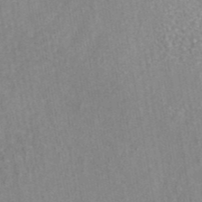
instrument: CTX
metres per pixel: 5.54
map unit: eAb
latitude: 44.7057
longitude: 106.3873
